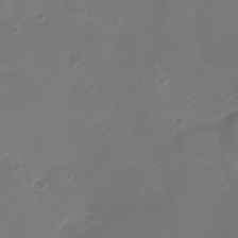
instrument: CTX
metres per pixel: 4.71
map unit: Ht
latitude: -2.5384
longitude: -19.5749
